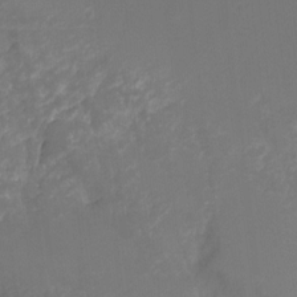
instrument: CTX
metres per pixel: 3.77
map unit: Nhu
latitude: -8.9164
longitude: -43.4804
